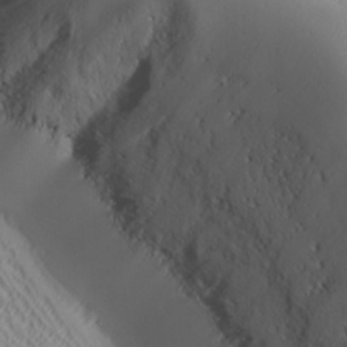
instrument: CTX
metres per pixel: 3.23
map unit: Ave
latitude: 20.9703
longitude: -137.8017
